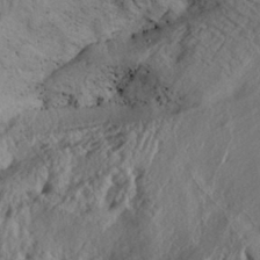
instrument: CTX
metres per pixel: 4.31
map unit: Aa
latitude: 30.5168
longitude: -133.8772
